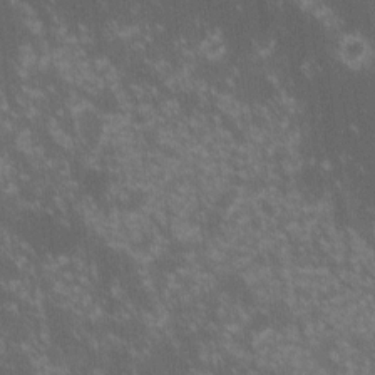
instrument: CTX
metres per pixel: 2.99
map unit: lHvf
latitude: -14.5763
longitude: -102.9136
